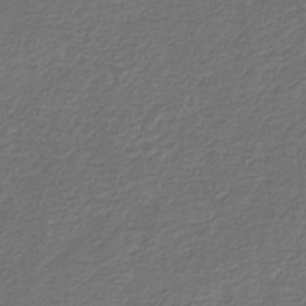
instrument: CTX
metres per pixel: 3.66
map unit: eHb
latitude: -32.2929
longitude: 72.9164
